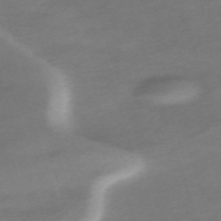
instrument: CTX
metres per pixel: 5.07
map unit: eHh
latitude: -62.9163
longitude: 53.1431
